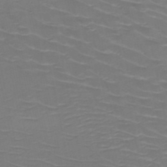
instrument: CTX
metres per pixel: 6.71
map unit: HNb
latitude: -50.2928
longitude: -47.0459
